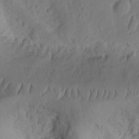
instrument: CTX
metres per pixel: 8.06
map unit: Ht
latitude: 10.2145
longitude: -74.4412
